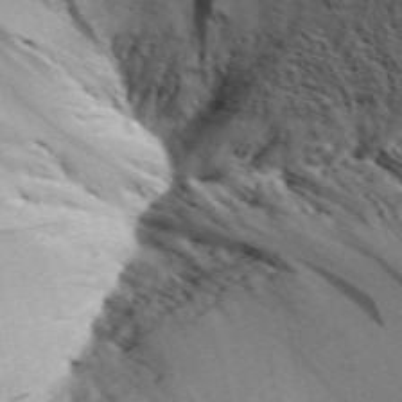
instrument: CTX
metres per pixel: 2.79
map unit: Aa
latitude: 30.8758
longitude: -136.8947
